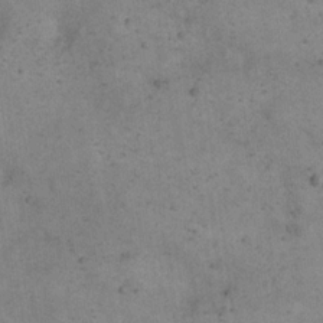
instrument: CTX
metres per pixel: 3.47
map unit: eHh
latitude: 20.5546
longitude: -61.8961
